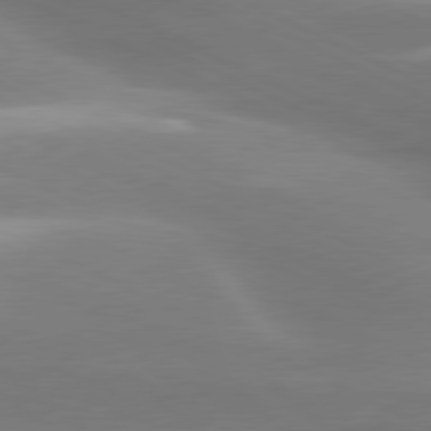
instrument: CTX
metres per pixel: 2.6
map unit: lApd
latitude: 79.7828
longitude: -121.2159
